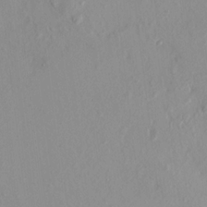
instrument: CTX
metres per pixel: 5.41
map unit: HNhu
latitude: 7.1781
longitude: -1.3292
